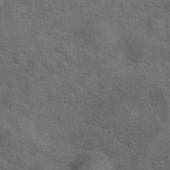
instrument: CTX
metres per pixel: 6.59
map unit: eAb
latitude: 42.2145
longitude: 108.2550
